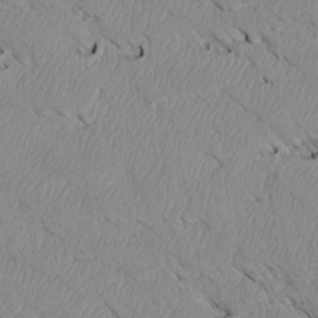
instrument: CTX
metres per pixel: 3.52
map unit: Htu
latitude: 3.5371
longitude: 152.4629
